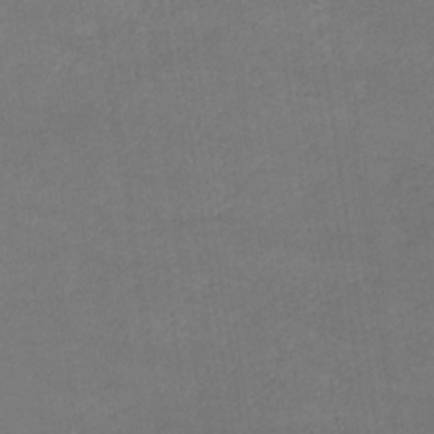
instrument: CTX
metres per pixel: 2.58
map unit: lHb
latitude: -34.6141
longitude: 64.5952
